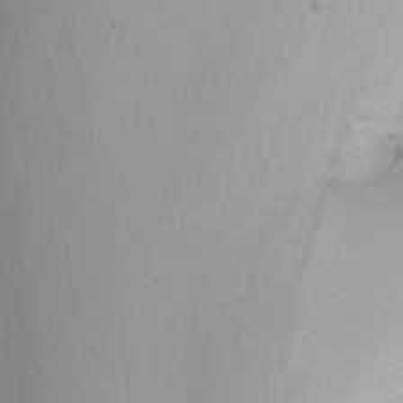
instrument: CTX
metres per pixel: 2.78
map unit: Nhu
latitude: -6.8597
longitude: -82.8569
